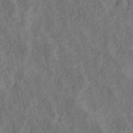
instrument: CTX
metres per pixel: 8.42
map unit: ANa
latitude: 40.3656
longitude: 18.3495
